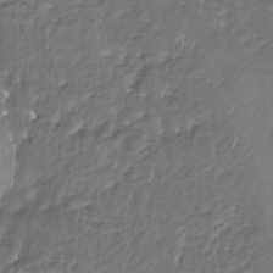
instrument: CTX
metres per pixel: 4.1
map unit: Nhu
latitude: -19.6155
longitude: -57.8394
